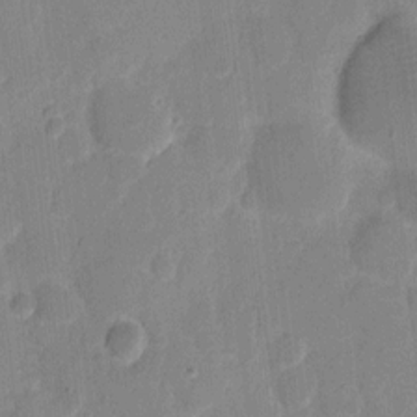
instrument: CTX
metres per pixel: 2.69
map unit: eHh
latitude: 7.8583
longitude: -67.1403
